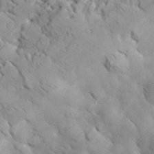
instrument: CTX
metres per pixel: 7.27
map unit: lHvf
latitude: 34.8191
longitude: -86.6112
